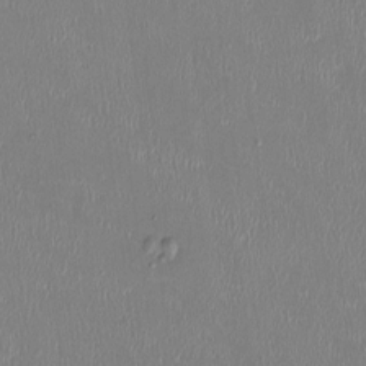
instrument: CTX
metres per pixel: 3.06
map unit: HNhu
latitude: 0.4412
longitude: -4.8380
